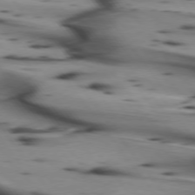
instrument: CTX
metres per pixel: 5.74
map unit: lApd
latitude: 74.7246
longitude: -65.2348
